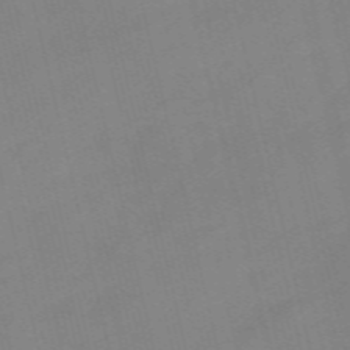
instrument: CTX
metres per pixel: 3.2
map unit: Nve
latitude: -58.8785
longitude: 50.7274
